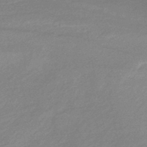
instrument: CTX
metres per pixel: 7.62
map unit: HNhu
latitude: -44.4251
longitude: 90.1417
